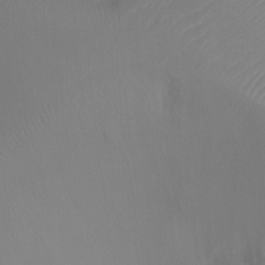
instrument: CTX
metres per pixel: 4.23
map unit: Ht
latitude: -17.1054
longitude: -41.3859
